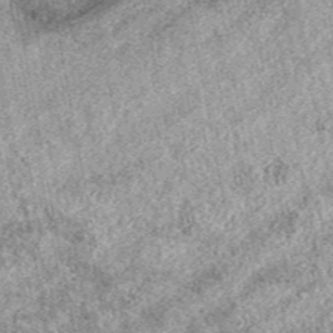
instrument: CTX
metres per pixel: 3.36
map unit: eAb
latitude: 39.1214
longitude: 110.3306
